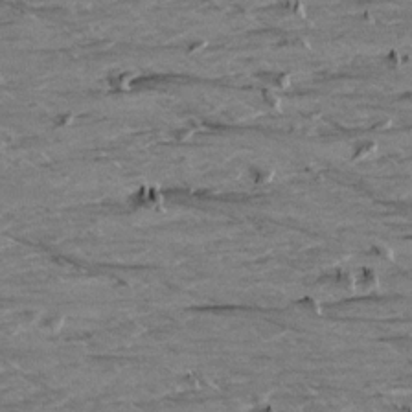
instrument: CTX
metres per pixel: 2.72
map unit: Aa
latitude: 9.3293
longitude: -139.7261
